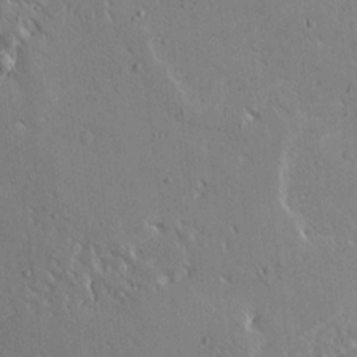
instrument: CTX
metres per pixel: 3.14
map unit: Ave
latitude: 14.8947
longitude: -139.7261
